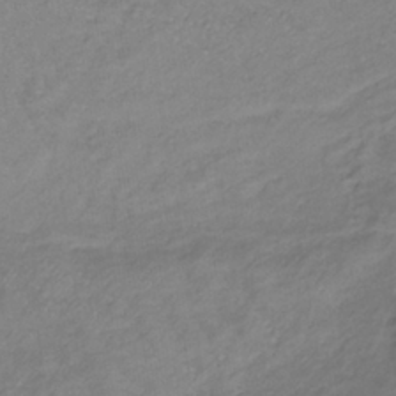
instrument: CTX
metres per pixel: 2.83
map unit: lHb
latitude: -37.1431
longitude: 72.5007
